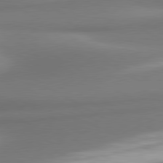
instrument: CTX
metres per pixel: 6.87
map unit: lApd
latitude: 80.1389
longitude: 178.3306
